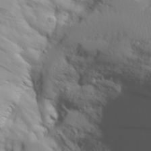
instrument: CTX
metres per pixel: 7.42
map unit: Aa
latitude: 30.1578
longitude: -133.4426
